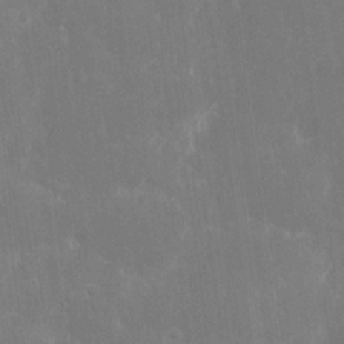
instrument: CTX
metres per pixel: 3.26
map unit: eHh
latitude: 8.8191
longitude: -71.6127
